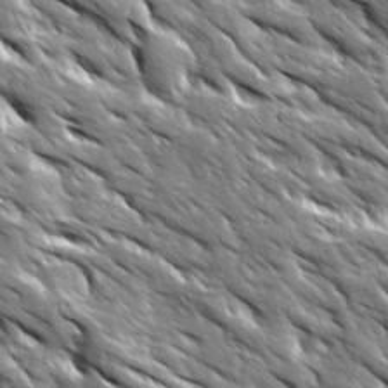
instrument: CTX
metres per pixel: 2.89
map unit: Ave
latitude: 19.6882
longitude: -135.6883
